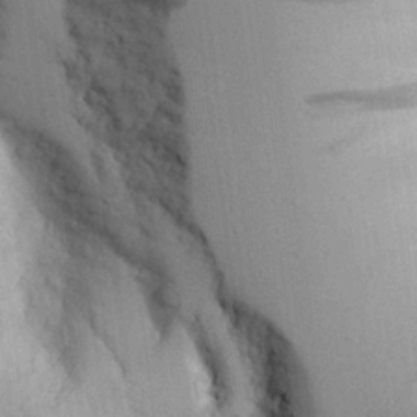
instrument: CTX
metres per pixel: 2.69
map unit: Aa
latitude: 20.6680
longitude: -144.2144
